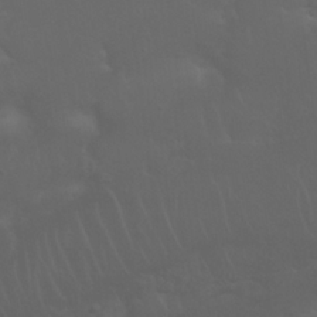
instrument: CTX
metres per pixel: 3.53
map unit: Nhu
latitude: 23.0836
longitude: -65.5749
